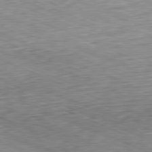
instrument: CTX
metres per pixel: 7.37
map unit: Hpe
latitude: -81.9367
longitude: 11.8611
